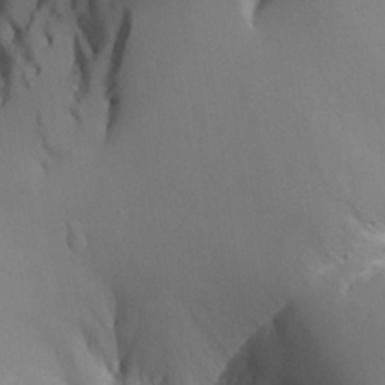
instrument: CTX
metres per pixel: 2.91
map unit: Aa
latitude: 25.3292
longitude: -128.0255
